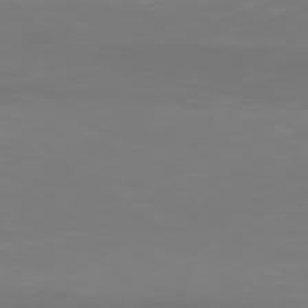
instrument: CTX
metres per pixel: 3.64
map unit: Hpe
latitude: 77.4993
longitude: -134.7624
